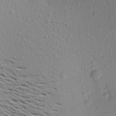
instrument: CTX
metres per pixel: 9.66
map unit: Aa
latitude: 23.4048
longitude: -146.8569
